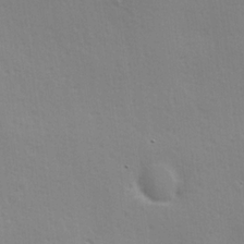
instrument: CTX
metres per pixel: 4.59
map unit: Hve
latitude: 18.6112
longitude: 149.4077
